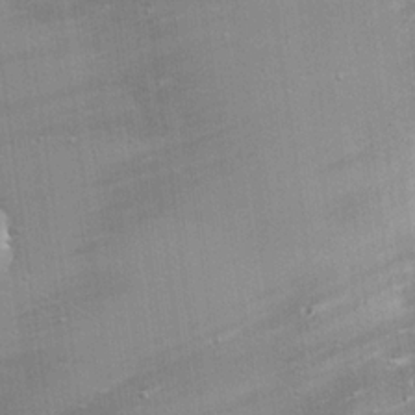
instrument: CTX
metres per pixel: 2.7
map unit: eHh
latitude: 24.4223
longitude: -90.1200
